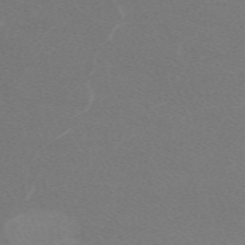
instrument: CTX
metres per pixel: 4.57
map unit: eHh
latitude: -62.8408
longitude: 48.6519
